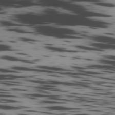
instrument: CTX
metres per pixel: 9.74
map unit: Ap
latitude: -79.3509
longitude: -63.2348
